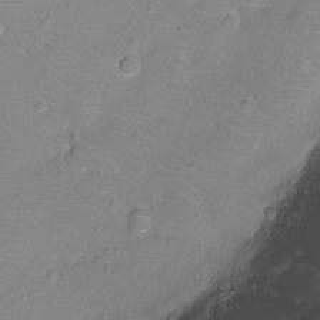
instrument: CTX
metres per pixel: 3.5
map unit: Ht
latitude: -6.6707
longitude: -19.8016
